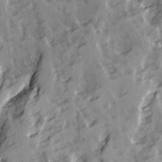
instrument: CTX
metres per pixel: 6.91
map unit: Ave
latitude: 14.8947
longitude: -131.6127
